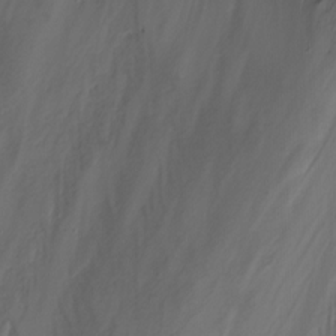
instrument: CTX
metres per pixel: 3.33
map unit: Nhu
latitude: -12.1795
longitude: -49.5938
